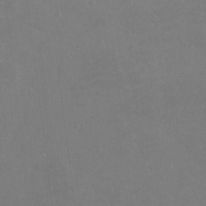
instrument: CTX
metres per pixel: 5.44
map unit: Hto
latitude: -5.8800
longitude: -35.3481
